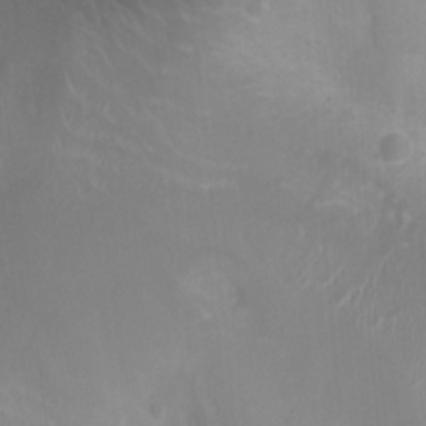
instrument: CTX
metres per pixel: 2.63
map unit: Ht
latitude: -3.7666
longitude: -18.3278
